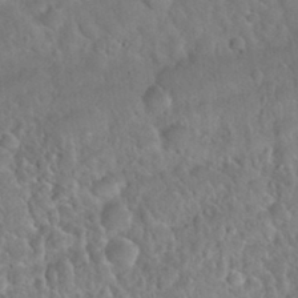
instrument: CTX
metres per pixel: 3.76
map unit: Nhu
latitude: 31.4049
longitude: -51.3292
